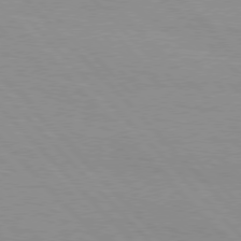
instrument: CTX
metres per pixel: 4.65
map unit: Hpe
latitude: 76.5545
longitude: -154.5735
